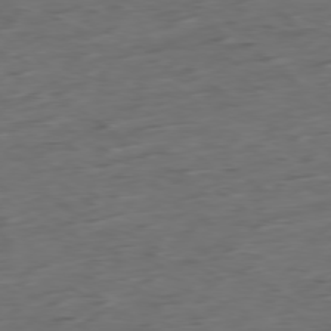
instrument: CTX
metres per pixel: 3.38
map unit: Ap
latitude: -79.1620
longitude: -58.3278
